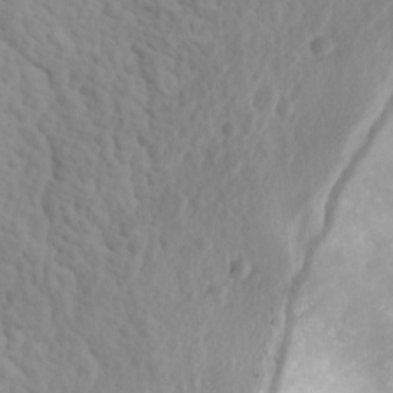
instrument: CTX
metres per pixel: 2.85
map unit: Ave
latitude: 11.0648
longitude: -104.2334
